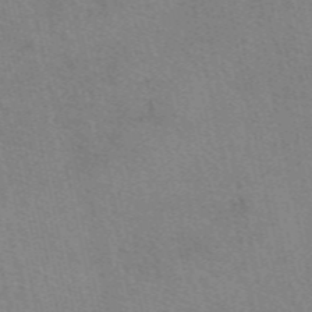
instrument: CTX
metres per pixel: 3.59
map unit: eAb
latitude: 50.5356
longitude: 105.6722
